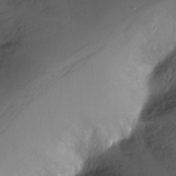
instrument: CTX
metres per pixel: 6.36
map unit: Nhu
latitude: -7.1620
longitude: -44.8947
